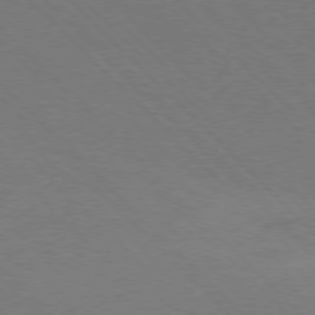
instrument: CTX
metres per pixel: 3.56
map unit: Ap
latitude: -77.5777
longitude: -69.5182
